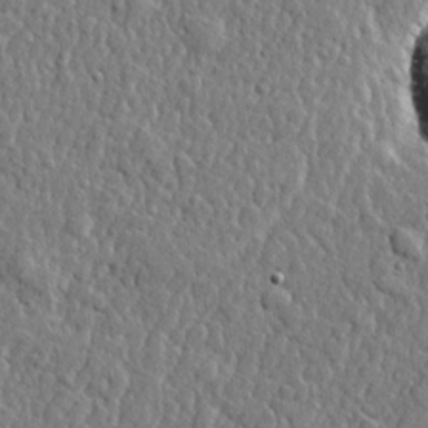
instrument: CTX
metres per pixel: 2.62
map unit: lHvf
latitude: 22.1200
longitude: 143.4832
